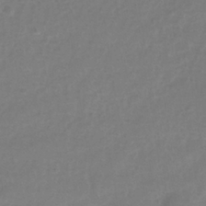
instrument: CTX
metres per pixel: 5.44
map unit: eHh
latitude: -39.5588
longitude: -26.3845
